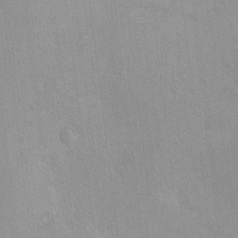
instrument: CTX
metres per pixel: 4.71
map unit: Ht
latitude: 5.3859
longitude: -29.0836
